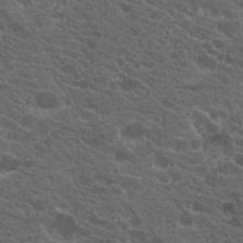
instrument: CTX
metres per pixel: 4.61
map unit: Hto
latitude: 19.8583
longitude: -34.7435
